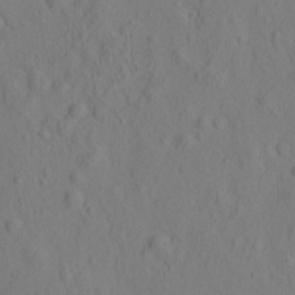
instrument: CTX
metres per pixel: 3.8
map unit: eHh
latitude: -2.1794
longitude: 18.9164
